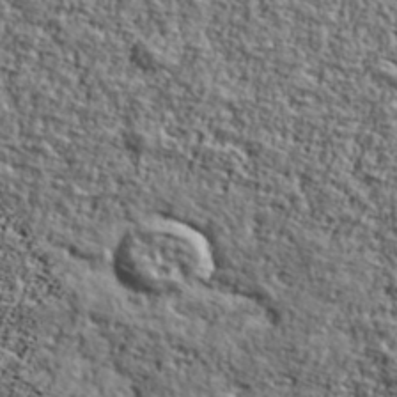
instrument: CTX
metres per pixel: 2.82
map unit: Ave
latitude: 42.4034
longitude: -110.4412
